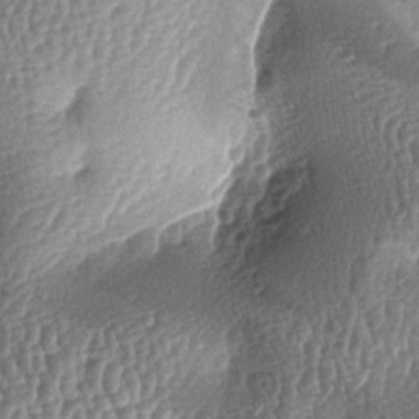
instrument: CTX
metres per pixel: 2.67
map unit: lAa
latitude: -6.2550
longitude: -127.6694
